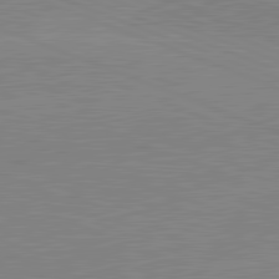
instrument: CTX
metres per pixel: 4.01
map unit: lApd
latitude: 81.8394
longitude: -158.2334
